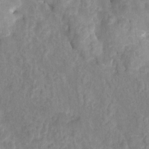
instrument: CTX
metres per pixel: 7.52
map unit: Hto
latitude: 6.3656
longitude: -31.8584
